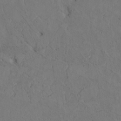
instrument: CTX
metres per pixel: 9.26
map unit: Htu
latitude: 2.5545
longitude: 148.2740
